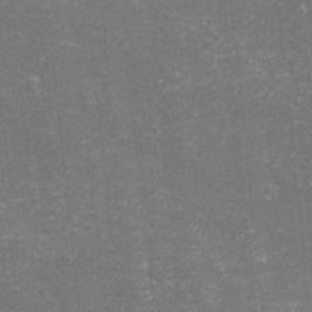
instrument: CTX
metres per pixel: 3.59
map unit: eHh
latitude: -3.5777
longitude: -75.5938
